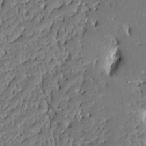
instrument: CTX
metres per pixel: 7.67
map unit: Ave
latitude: 13.5182
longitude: -137.9528
